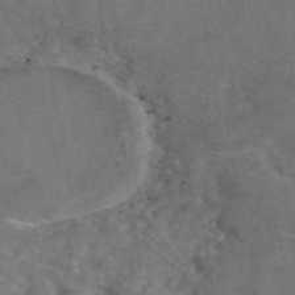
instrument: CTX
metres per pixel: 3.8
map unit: eAb
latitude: 47.2915
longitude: 109.4265
